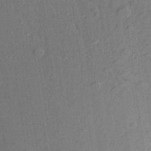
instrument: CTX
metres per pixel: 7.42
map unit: Aa
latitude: 27.5182
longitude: -141.6693
